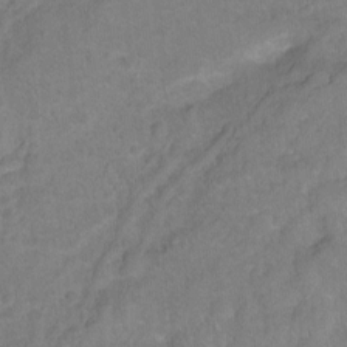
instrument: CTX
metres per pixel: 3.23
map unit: Hto
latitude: -4.1039
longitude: -36.0255
